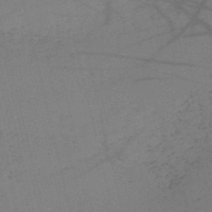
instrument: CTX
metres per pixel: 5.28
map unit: HNb
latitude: -55.5777
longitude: -41.5182
